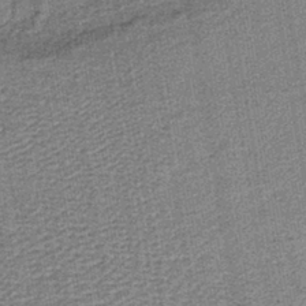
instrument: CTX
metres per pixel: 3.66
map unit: lHb
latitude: -40.4818
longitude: 63.5588
